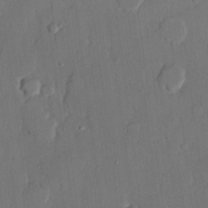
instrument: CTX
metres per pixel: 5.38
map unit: lHvf
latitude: 20.8947
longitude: 146.3117
